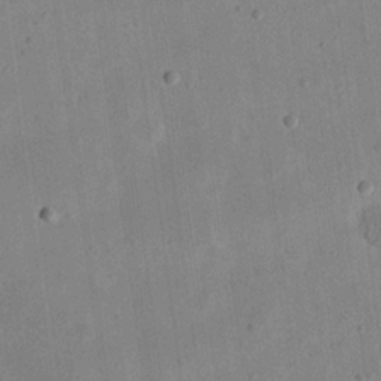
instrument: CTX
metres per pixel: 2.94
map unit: eHh
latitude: 21.0648
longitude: -70.1200
